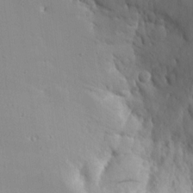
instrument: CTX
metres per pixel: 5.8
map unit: Aa
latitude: 13.2348
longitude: -143.1781
